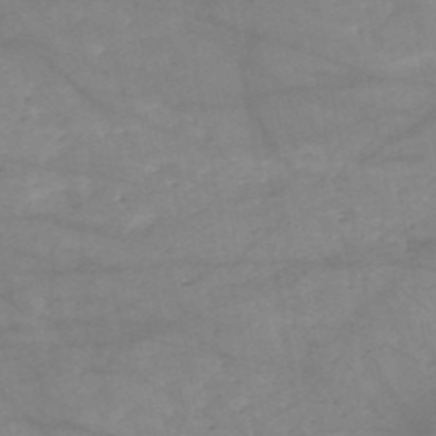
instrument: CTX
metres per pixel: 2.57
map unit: HNb
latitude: -50.5385
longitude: -39.7827
